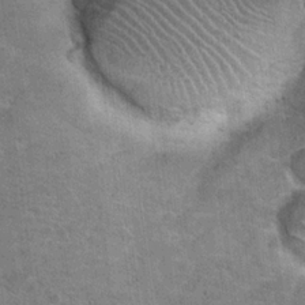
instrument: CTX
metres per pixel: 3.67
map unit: Hto
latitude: 20.4034
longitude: -48.9703
